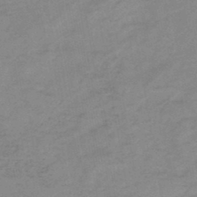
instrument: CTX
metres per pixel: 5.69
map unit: HNb
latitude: -46.3873
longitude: -38.7813
